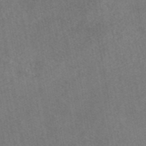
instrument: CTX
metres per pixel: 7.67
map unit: eAb
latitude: 45.3481
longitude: 124.1606
